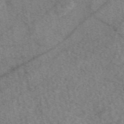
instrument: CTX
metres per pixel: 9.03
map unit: eAb
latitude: 48.9514
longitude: 111.0864
